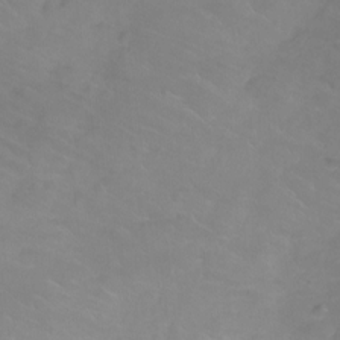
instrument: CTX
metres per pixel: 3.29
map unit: Ht
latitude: -9.1998
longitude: -35.6127
